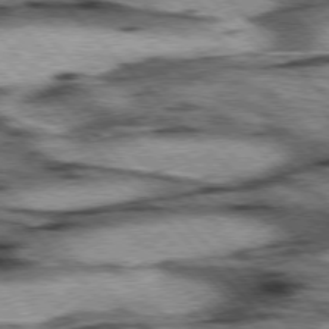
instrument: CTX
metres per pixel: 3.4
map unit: lApd
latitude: 76.4412
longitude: -50.4412
